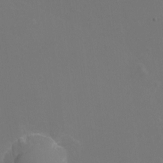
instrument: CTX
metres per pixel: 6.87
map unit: Nhu
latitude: -11.8611
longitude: -34.4412
